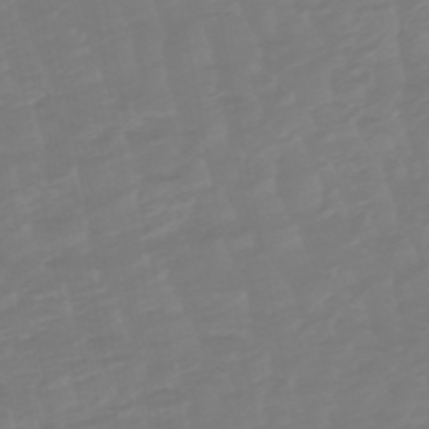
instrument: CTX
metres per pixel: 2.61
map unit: lHb
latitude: -49.9367
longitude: 82.5763
